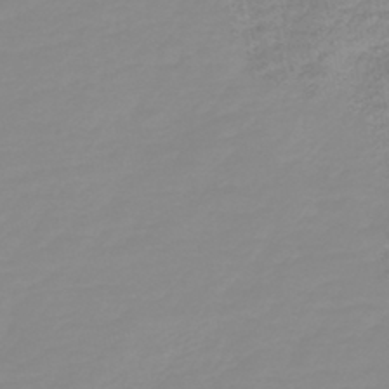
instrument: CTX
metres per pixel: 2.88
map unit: HNb
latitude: -44.1417
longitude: 51.6155
